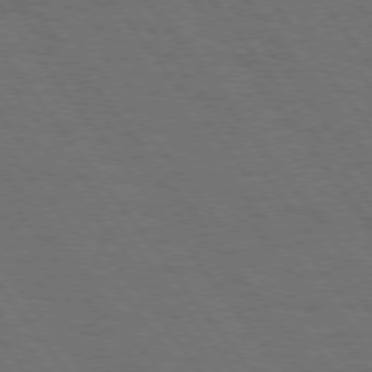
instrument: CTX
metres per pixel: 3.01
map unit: Hpe
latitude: 75.2726
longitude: -137.4994
